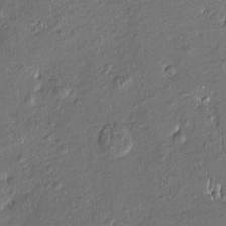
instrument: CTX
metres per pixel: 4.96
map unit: Htu
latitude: -7.3698
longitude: 176.8786
